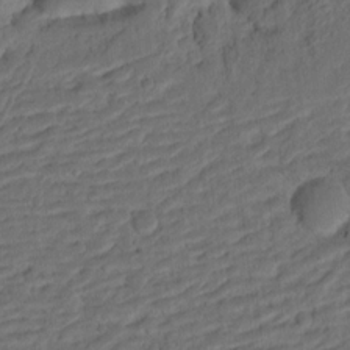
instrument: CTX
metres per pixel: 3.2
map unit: Ht
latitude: 11.7639
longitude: -75.2348
